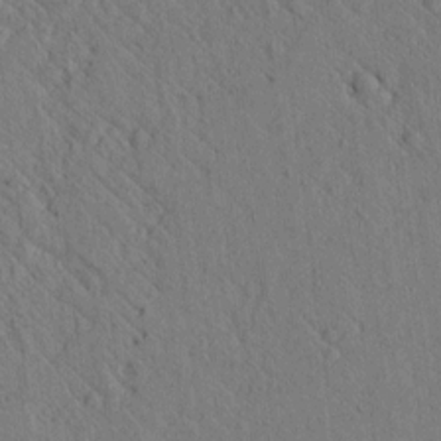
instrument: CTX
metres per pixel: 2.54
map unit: lAvf
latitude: 7.4048
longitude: 160.2551
